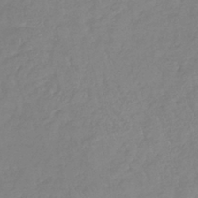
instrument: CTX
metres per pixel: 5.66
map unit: lHb
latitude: -40.7652
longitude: 61.5021
